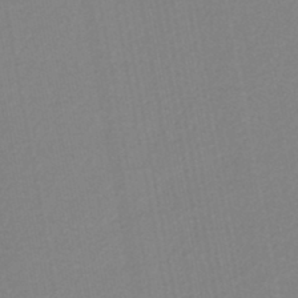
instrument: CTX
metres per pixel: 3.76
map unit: lHb
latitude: -45.9745
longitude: 74.7841
